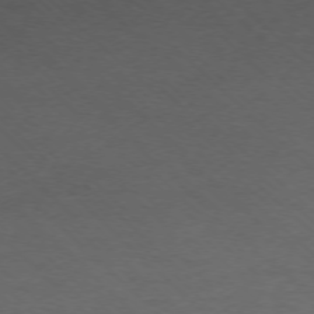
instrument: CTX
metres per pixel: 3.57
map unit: Ap
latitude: -75.6722
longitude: -79.0081
